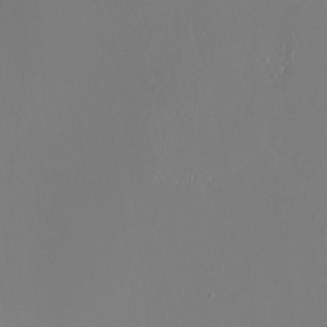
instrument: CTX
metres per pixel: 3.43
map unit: Nhu
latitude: -16.4062
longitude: -57.4048
